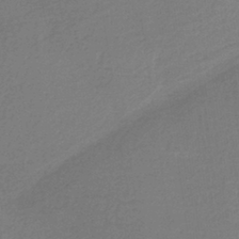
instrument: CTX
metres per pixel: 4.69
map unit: HNb
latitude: -36.5762
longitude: 58.0660
